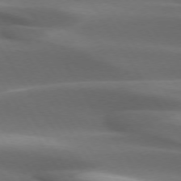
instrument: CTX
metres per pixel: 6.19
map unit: lApd
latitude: 73.4994
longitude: -52.1200
